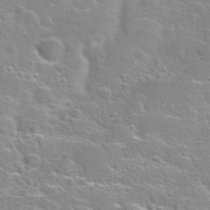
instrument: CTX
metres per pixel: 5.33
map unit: Nhu
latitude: 28.2522
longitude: -53.3482
